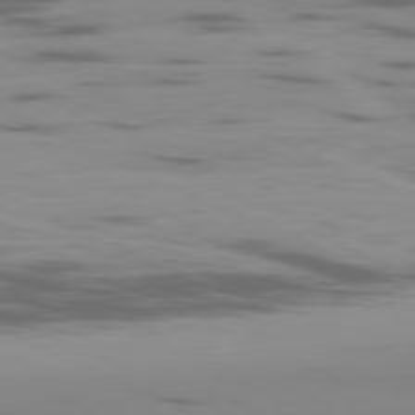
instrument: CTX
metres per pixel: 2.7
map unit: Ap
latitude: -81.1620
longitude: -61.5938
